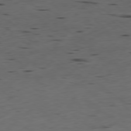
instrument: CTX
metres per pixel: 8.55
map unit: Ap
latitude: -79.2565
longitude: -59.0647
